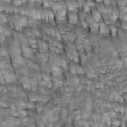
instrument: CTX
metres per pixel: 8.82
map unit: Htu
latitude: -3.2376
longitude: 150.4817
